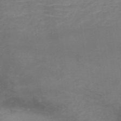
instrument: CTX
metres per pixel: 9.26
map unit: HNb
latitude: -50.3495
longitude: -45.4615
